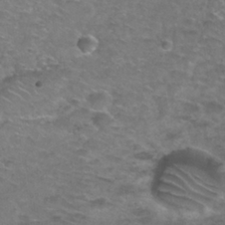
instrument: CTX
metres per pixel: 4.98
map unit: Nhu
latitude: 28.1389
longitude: -49.7828
